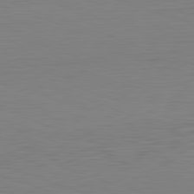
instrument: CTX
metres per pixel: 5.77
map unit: Hpe
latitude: -82.3117
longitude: 10.4440
